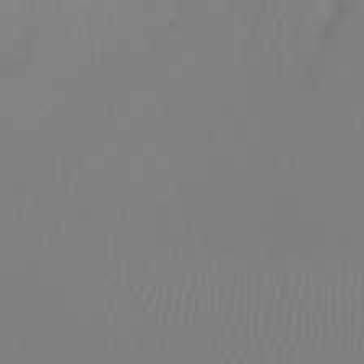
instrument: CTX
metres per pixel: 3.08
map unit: Ht
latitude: -9.4454
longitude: -33.2726
